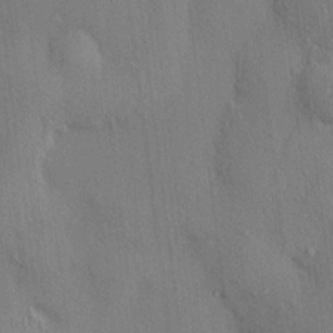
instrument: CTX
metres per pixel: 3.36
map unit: HNhu
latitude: 13.8395
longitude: 10.2173
